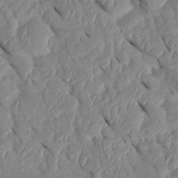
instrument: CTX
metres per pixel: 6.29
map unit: Htu
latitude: 2.0444
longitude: 147.8044
